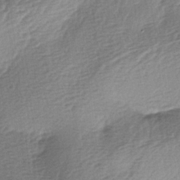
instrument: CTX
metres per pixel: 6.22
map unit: lAa
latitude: -3.4076
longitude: -128.5735
